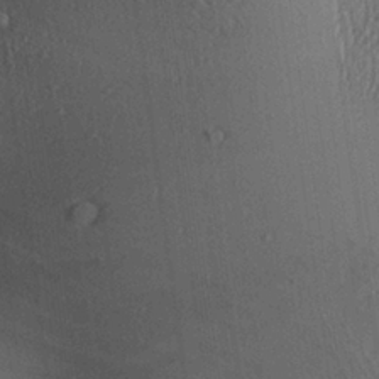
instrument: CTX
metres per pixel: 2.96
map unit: Aa
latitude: 26.4223
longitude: -135.8205
